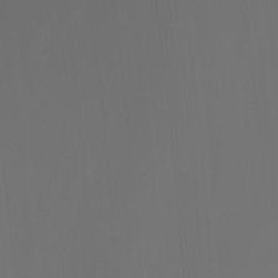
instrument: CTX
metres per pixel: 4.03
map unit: Nhu
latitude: -8.0283
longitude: -83.9339
